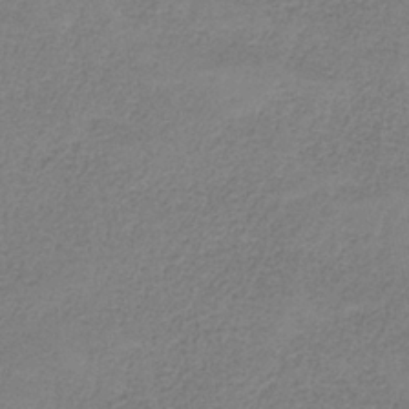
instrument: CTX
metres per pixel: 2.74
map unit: HNb
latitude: -34.8597
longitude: 52.6707
